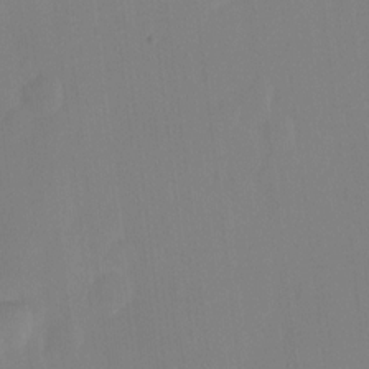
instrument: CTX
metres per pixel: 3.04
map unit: Hto
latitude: -8.3117
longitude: -43.4993
